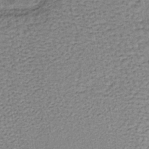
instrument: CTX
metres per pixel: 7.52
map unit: lHb
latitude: -40.0850
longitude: 62.6329
